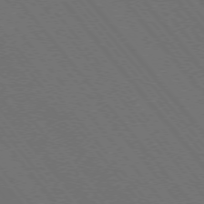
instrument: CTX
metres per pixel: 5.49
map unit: Hpe
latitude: -76.0472
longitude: -16.8569
